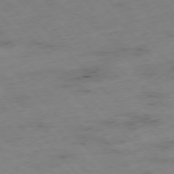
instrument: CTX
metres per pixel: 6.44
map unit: Hpe
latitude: -76.7085
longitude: -17.4804
